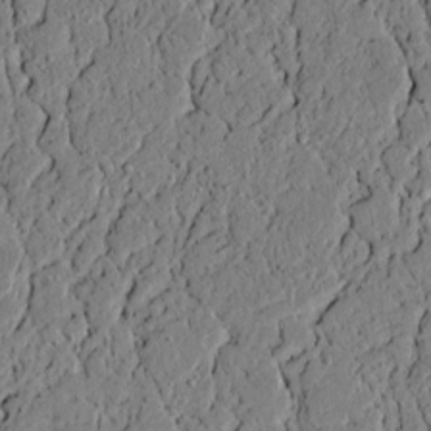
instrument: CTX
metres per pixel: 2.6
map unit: lAvf
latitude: 5.8016
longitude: 167.5210
